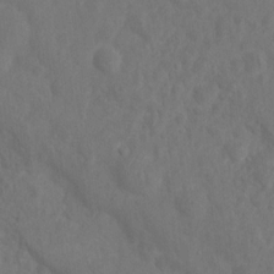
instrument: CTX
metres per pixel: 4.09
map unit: Nhu
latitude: 11.4804
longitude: -27.6505
